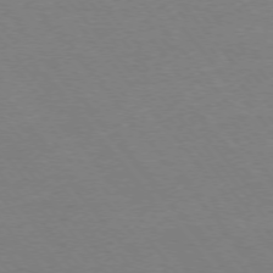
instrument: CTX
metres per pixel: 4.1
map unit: Ap
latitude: -75.9745
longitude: -94.9325
